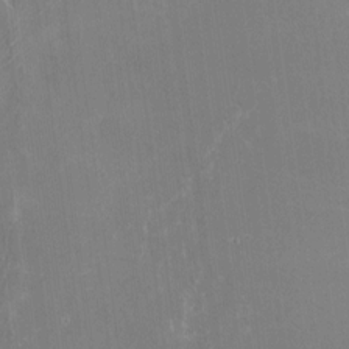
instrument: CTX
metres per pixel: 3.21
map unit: Nhu
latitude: -22.8975
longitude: -72.8191
